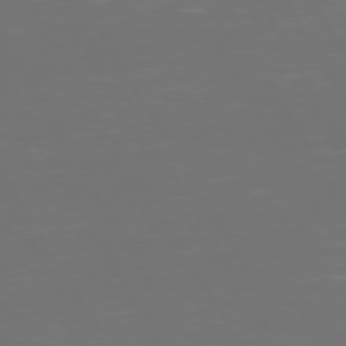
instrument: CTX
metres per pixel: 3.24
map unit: Hpe
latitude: 72.4223
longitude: -126.5735
